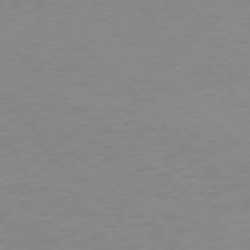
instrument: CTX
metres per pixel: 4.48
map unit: Ap
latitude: -76.2362
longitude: -78.0255
